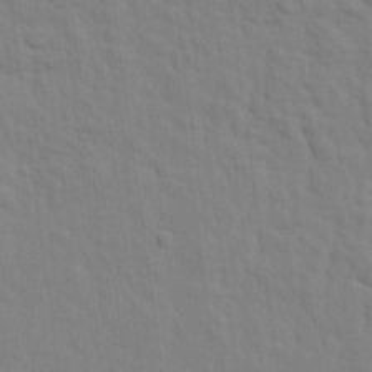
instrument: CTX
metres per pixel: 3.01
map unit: eHh
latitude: 24.5167
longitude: -79.4616
